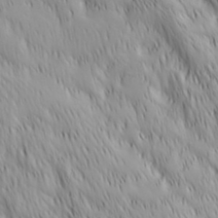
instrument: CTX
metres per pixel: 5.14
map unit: Hve
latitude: 32.4979
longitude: 149.2943
